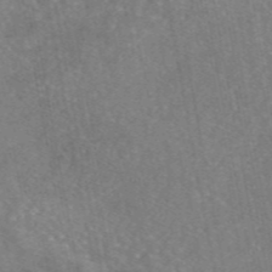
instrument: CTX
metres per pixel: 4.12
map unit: eAb
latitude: 46.8569
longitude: 106.4629
